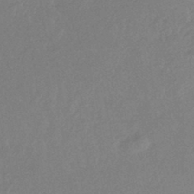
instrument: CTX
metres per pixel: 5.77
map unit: HNhu
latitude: -43.8611
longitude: 98.1606
